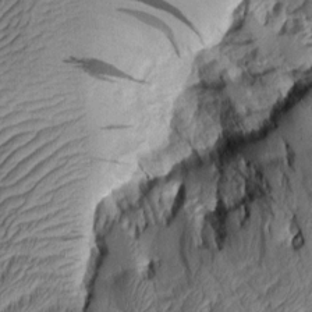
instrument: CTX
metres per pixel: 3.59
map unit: Aa
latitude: 8.3656
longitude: -128.9891
